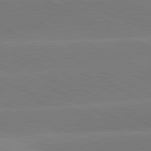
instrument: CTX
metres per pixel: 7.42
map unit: lApd
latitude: 81.3482
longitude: -155.1025
